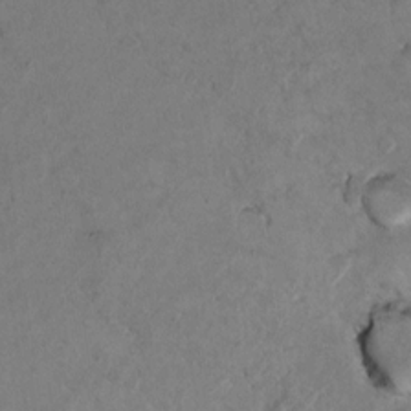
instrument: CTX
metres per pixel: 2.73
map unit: Ht
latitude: 11.0648
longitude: -31.9528
